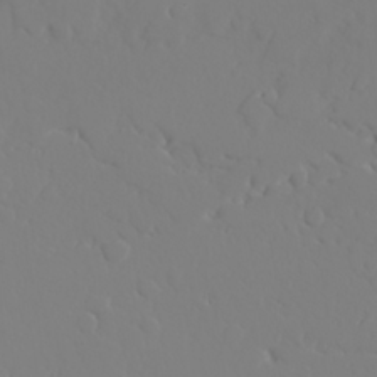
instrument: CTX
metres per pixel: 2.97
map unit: lAvf
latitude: 27.5182
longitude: -107.8583
